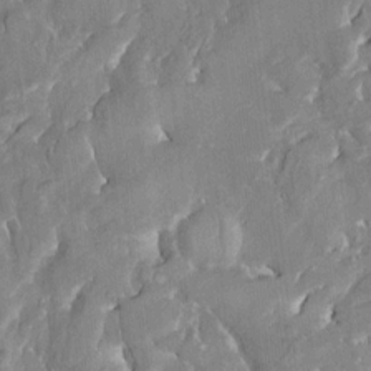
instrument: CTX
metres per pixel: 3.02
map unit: HNhu
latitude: 2.9136
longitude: 8.3306
